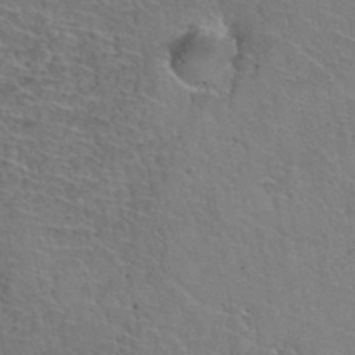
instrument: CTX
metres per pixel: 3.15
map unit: Hto
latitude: 36.9136
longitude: -43.7639
